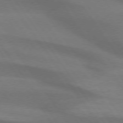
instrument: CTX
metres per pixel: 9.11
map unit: lApd
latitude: 74.1389
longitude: -63.6505
